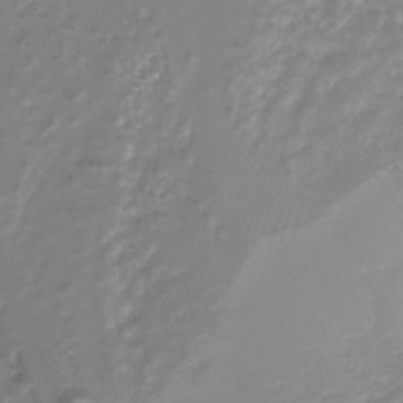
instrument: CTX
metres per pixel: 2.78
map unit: Nhu
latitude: -29.7856
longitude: -71.7261
